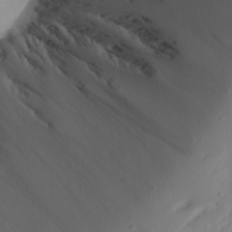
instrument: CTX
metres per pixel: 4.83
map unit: Aa
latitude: 24.0444
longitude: -131.9528
